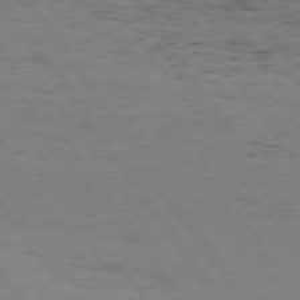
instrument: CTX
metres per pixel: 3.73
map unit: Hpe
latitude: 74.9514
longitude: -140.4601
